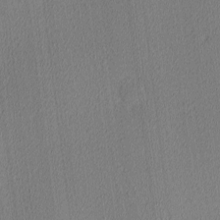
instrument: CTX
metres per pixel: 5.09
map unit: Ave
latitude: 3.5749
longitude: -113.9717
